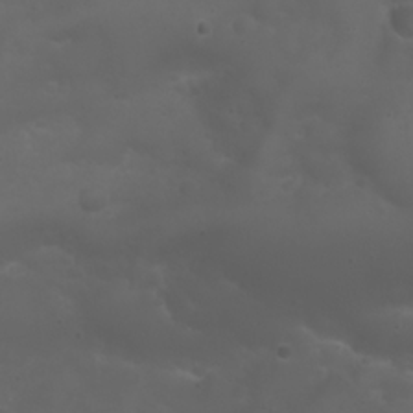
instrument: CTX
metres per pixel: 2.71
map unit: Nhu
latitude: 22.0255
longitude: -64.2711
